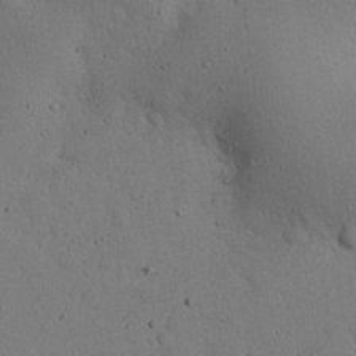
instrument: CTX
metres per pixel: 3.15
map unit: eHh
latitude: 24.3656
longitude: -72.4223
